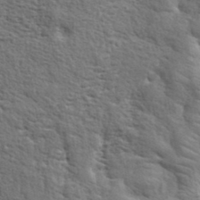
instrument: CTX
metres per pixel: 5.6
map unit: eHh
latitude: 37.2159
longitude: -82.1766
